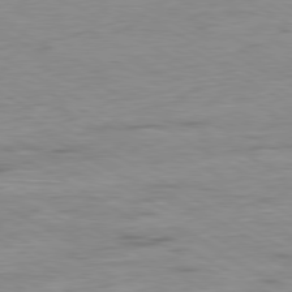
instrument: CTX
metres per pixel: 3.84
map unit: Ap
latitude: -80.7841
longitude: -78.3845
